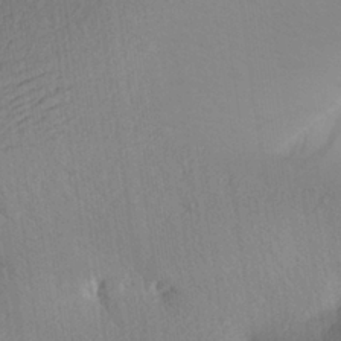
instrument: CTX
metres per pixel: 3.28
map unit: Aa
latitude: 27.9906
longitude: -144.4979
